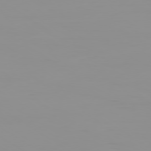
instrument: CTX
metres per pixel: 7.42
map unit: Ap
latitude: -79.6155
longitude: -94.0633
